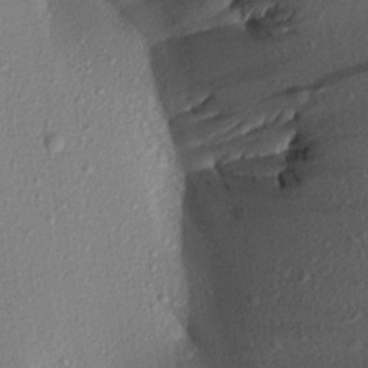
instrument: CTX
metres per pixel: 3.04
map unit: Aa
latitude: 17.4237
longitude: -146.8947
